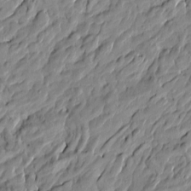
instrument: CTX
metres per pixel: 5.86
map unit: Htu
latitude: -5.0864
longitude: 178.0283
